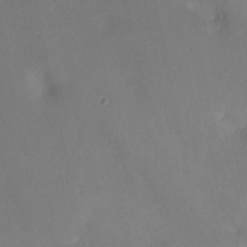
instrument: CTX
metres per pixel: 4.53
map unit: Ht
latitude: -1.2565
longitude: -32.9136
